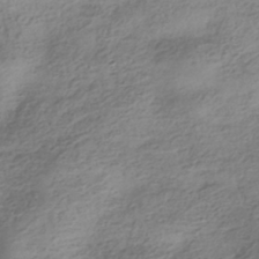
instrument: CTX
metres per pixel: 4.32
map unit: HNhu
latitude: -41.4076
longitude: 100.1416
